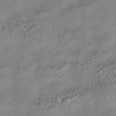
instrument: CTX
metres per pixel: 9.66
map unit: HNhu
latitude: -41.6911
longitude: 103.5021
